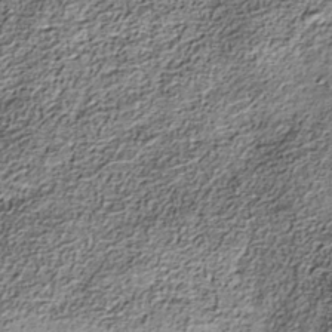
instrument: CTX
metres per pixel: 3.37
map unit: Nhe
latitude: -38.6141
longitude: -147.5372
